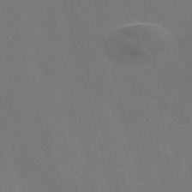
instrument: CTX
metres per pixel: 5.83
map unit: Nve
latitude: -58.4440
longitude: 65.4266
